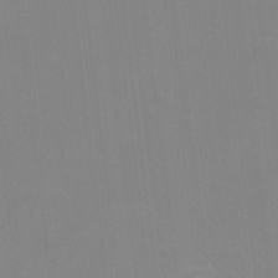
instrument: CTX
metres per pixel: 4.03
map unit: Nhu
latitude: -11.6533
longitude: -40.3845
